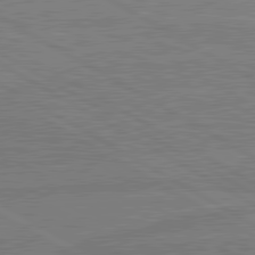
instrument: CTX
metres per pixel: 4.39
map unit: lApd
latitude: 80.6868
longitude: 169.3131
